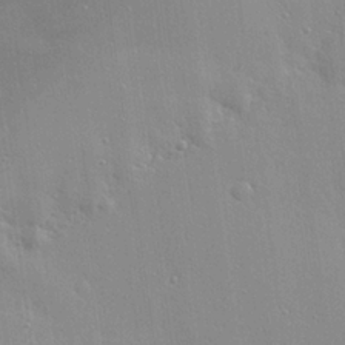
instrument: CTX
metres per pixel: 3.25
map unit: eHh
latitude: 24.4223
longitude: -90.3845
